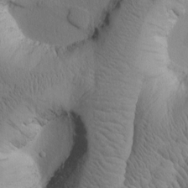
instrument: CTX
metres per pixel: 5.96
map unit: Htu
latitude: 1.2915
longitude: 175.2753
